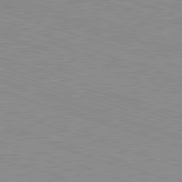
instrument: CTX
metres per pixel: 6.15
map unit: Hpe
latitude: -82.6140
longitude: 6.8030
